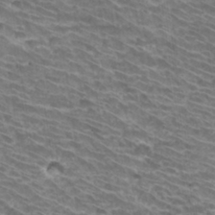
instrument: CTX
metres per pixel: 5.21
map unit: Hto
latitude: 32.5546
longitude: -41.9717
